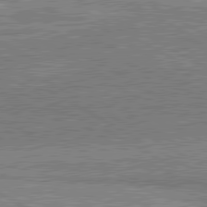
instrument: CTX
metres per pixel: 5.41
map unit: lApd
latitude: 80.9514
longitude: 143.0864
